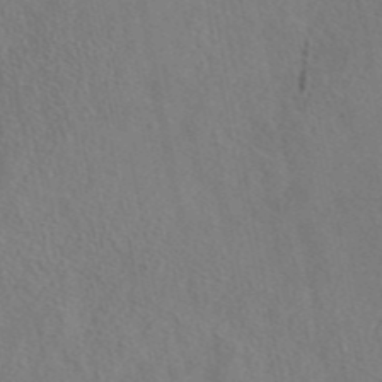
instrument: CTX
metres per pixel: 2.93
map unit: eAb
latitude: 42.8569
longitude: 104.7085
